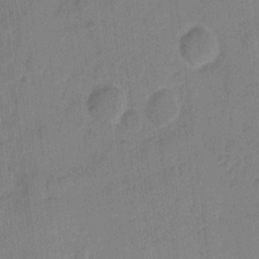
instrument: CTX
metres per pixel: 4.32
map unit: eHh
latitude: 10.0255
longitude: -65.8205
